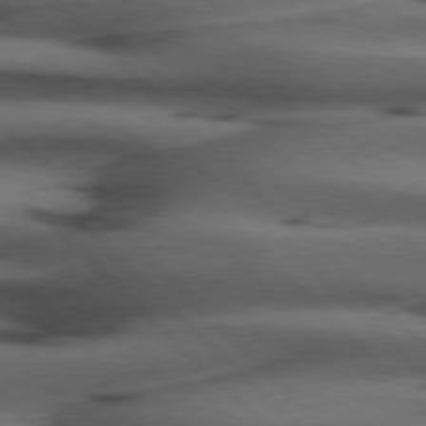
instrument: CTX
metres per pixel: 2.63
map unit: Hpe
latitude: 77.1781
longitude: -155.2159
